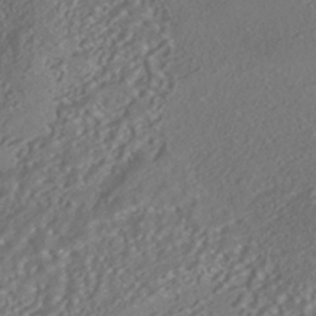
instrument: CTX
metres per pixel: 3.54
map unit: ANa
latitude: -41.8989
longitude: 108.5385
